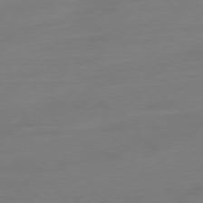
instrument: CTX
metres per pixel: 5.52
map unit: Ap
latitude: -78.6707
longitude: -98.5356
